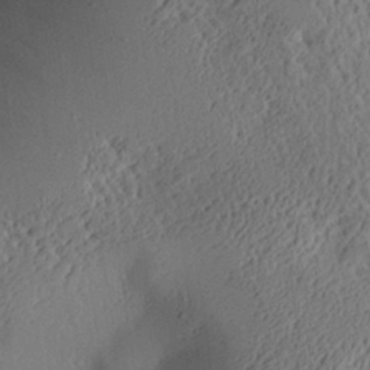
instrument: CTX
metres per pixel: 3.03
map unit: Aa
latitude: 28.8758
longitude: -135.6505
